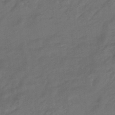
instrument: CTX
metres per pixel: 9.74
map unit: HNhu
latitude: -46.5762
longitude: 91.3699
